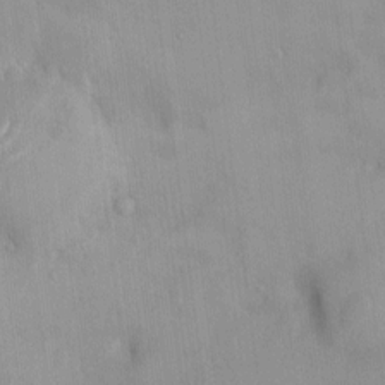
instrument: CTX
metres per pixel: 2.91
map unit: HNhu
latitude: 5.7072
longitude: 2.7274
